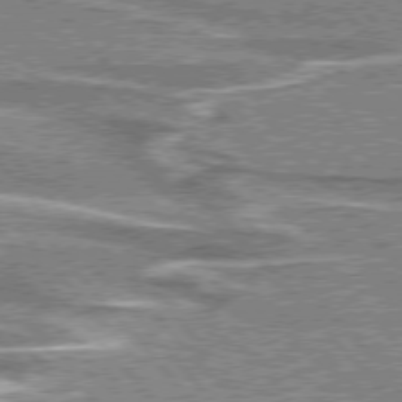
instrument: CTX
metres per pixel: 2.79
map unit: lApd
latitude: 76.3656
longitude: -80.4790
